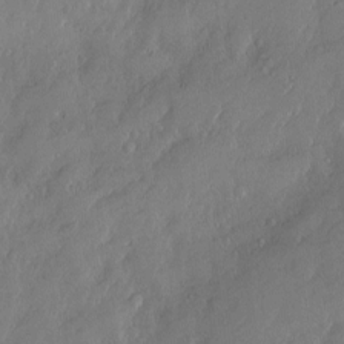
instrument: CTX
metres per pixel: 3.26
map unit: Nve
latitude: -9.2565
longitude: 173.0675
